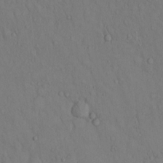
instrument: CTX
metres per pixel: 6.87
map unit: Hto
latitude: 13.9717
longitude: -61.6127
